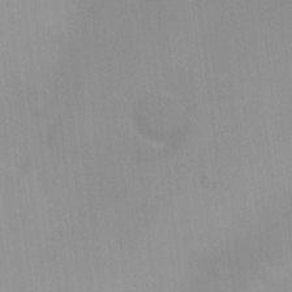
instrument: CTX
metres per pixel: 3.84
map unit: HNhu
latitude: 5.8961
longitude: 8.4818
